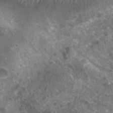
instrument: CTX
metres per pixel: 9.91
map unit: Nhu
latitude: 7.6694
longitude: -20.6112
